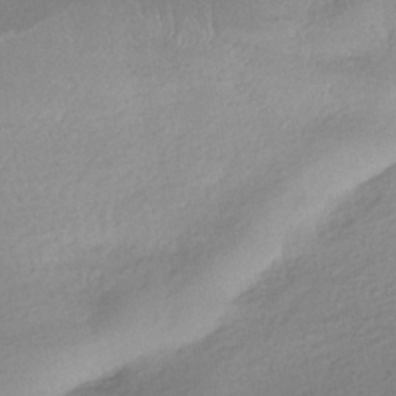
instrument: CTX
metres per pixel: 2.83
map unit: HNhu
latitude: -40.7652
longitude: 95.0864
